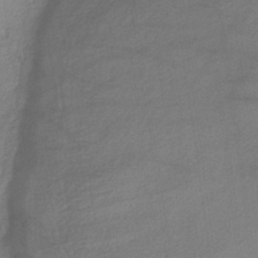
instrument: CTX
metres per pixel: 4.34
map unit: eHb
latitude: -36.8786
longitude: 75.3699
